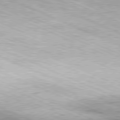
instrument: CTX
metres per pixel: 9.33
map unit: Hpe
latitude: -82.0472
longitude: 10.7274
